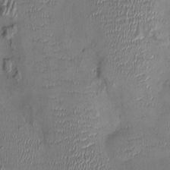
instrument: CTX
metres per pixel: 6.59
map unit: Ht
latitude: -0.8786
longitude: -14.2145
